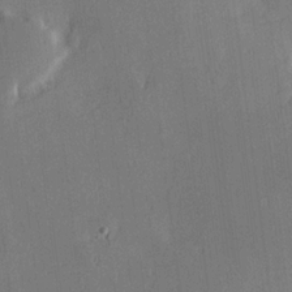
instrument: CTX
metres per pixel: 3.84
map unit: Hve
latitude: 17.8772
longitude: 150.6329
